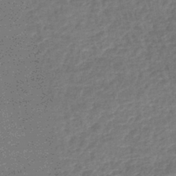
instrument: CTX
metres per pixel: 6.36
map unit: lHb
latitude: -44.7463
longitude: 70.7463
